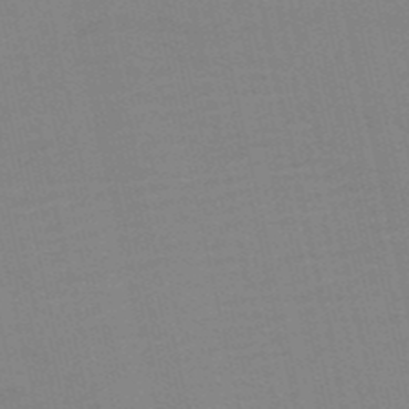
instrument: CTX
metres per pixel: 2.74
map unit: HNb
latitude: -52.7841
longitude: -47.9528
